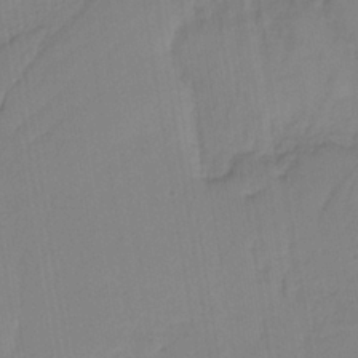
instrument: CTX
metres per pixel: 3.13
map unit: HNb
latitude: -36.3873
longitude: 57.5777
